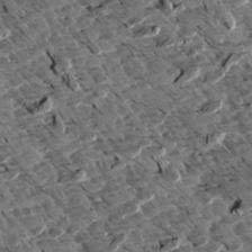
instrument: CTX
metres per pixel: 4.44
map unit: Aa
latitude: 12.8947
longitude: -141.0647
